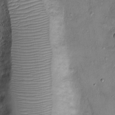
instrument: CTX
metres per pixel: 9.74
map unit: Ht
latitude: -2.7463
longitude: -14.4412
